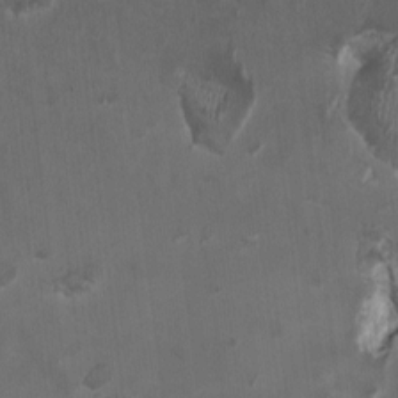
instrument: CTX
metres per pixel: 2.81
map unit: HNhu
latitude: 1.5938
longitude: -3.8205
